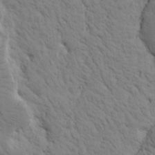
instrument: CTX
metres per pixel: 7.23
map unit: Htu
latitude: -1.4266
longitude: 174.1605
